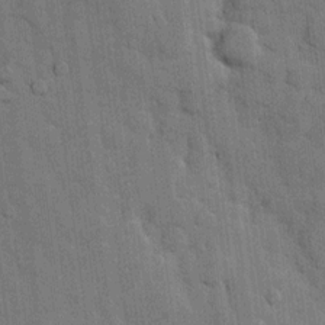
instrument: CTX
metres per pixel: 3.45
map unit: eHh
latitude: 11.7261
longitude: -66.5167
